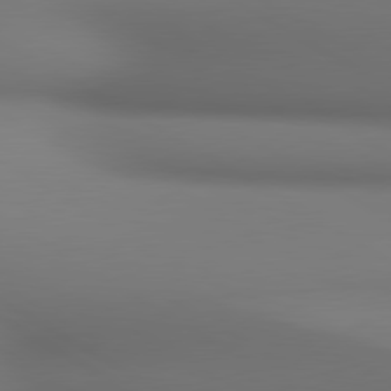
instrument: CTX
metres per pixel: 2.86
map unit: lApd
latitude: 80.7057
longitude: 137.6533
